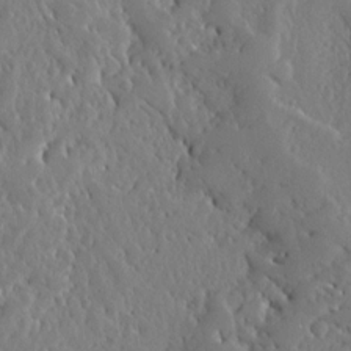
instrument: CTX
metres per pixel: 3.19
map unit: Ave
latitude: 12.8569
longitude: -136.5357
